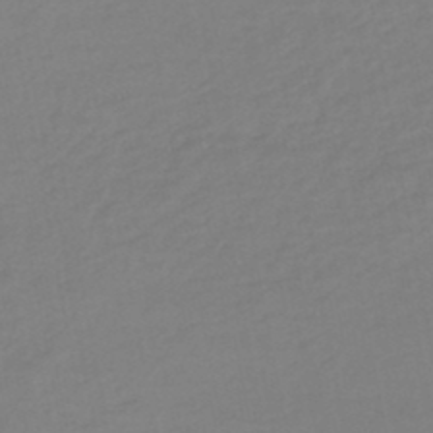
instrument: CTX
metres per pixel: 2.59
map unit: eHb
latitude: -46.9541
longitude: 89.1431
